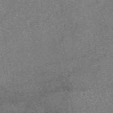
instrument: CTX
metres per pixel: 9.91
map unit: eAb
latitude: 47.1215
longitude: 105.2565
